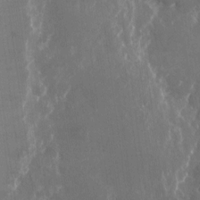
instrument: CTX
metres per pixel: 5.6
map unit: Nhu
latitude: -23.7478
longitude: -72.7625
